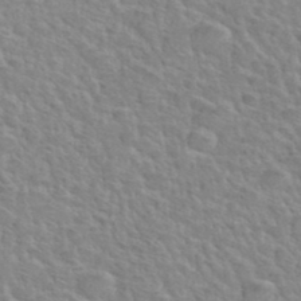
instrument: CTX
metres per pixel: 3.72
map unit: Hto
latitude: 35.7827
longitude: -50.2900
